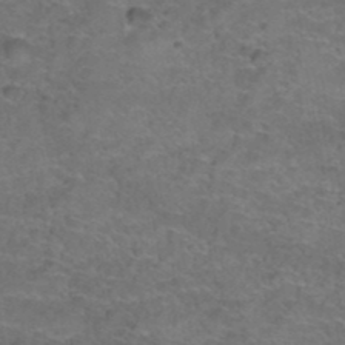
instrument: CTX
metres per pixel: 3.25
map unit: Hto
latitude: 38.1956
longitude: -42.4979
